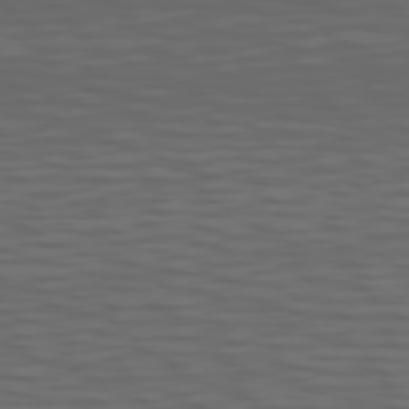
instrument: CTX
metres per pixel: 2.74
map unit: Hpe
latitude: 75.1025
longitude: -125.9339
